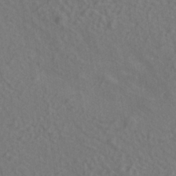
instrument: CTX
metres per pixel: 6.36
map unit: ANa
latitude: -37.0297
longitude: 95.4076
